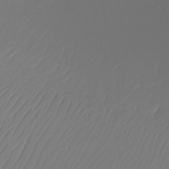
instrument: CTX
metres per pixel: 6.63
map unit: Ht
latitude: -15.5022
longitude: -49.0269
